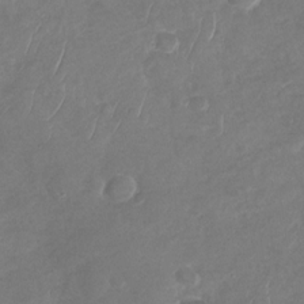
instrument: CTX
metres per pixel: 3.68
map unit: Nhu
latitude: -29.7478
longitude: -60.8569
